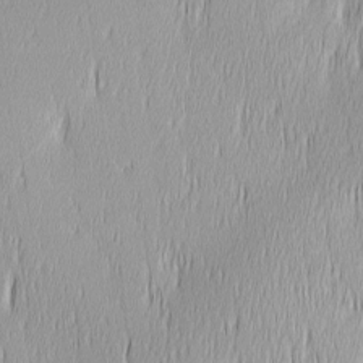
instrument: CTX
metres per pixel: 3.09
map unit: Ave
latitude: 2.9136
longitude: -113.6694
